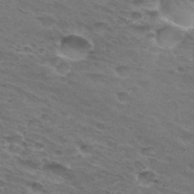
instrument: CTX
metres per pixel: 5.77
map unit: Hto
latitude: 32.2145
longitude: -46.2145
